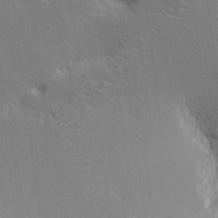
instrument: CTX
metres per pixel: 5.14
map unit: eHh
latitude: -4.3117
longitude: -82.6679
